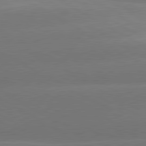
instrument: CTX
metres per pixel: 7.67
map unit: lApd
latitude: 80.5924
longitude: -149.8205
